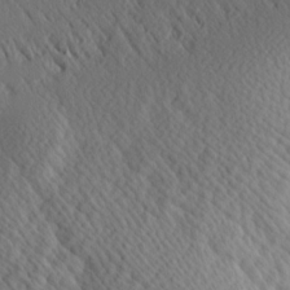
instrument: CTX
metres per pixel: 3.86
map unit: Hve
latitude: 14.1767
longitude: -91.7639
